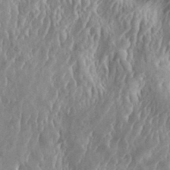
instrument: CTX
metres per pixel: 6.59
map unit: eHh
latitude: 33.7450
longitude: -132.7813
